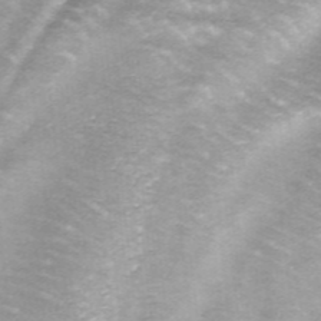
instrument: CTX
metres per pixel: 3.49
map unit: ANa
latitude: -44.5574
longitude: 105.6722
